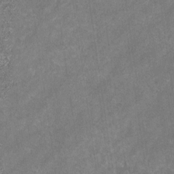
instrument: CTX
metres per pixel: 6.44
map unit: eHb
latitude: -31.5777
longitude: 71.2754
